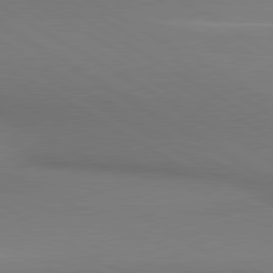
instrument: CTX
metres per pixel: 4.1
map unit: lApd
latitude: 80.6868
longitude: 147.5588
